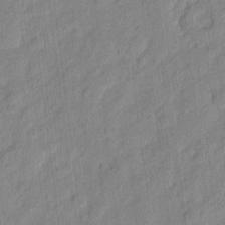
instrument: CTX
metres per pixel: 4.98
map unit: eHh
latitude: 7.1214
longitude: -75.6127
